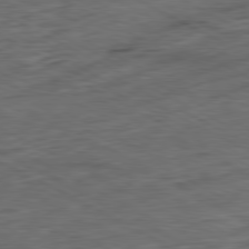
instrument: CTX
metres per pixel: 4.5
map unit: Ap
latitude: -81.3699
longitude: -77.2915
